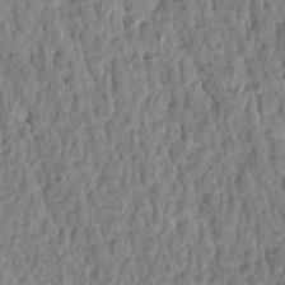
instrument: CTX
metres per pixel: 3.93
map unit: Aa
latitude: 15.4805
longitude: -146.3846
